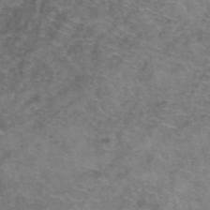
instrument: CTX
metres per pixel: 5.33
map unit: Hto
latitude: 39.2726
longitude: -41.6504
